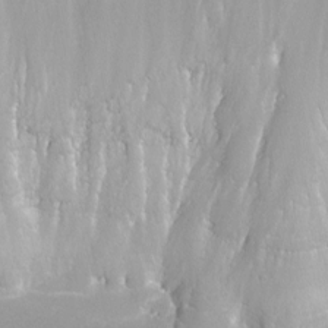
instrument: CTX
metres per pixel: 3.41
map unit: eHh
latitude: -5.1620
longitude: -77.9717
